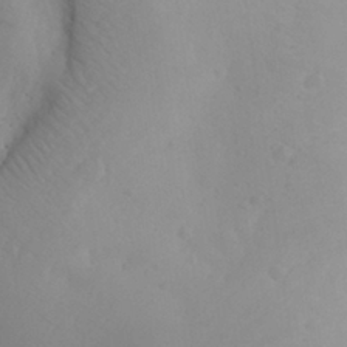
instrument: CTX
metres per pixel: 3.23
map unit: Aa
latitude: 26.9703
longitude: -147.6316
